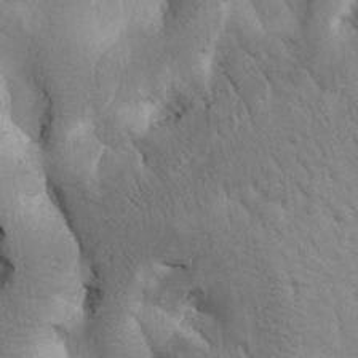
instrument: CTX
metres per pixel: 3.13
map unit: Htu
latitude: 0.7813
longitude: 174.3117
